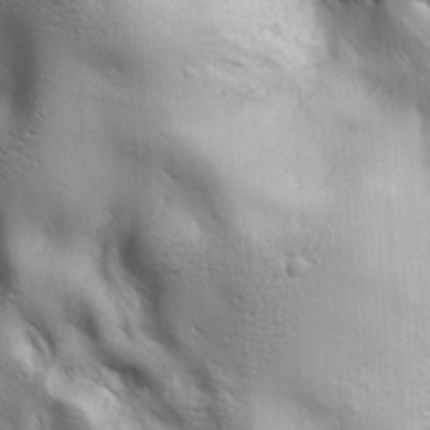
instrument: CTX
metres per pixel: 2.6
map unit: Ave
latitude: 22.2900
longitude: -137.0837
